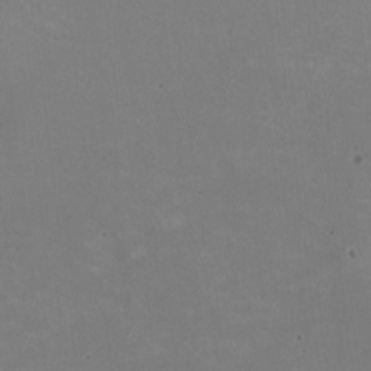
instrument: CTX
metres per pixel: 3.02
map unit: HNhu
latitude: -2.6896
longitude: -3.5749
